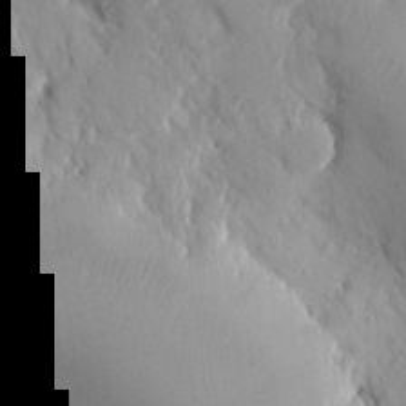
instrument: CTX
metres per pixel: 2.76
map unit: eHh
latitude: 12.4601
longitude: -69.6505
